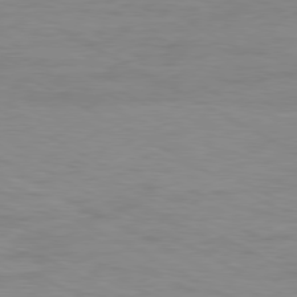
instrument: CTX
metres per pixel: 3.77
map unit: Ap
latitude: -80.5196
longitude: -51.2537
